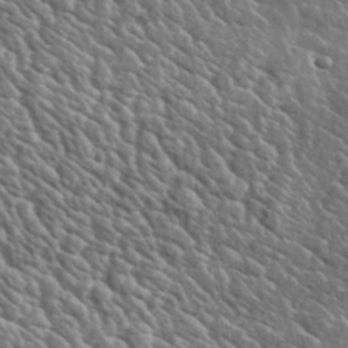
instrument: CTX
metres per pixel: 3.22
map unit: lHvf
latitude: 36.7246
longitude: -88.8947
